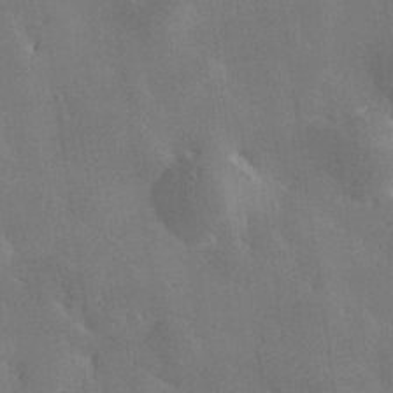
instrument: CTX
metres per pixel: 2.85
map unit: Hve
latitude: 28.2900
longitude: 145.8800
